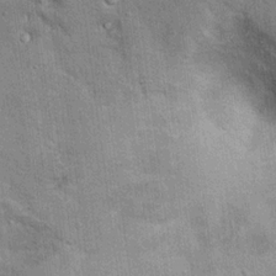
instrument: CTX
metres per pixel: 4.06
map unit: Hto
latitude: 14.4601
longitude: -34.1577
